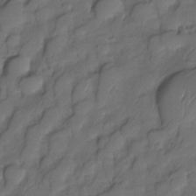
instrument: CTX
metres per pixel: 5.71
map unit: Nhe
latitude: -33.9745
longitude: -142.9514
